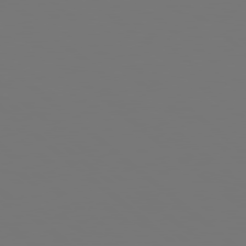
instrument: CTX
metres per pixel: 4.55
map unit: Hpe
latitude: 78.2901
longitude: -163.6127
